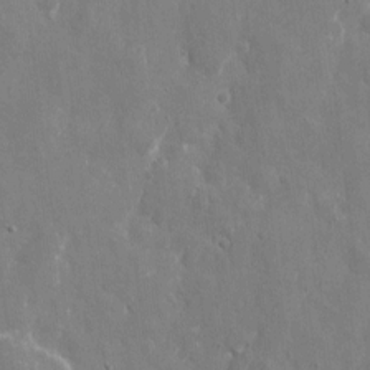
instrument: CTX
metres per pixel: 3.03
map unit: eHh
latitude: 9.2348
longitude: -70.3467
